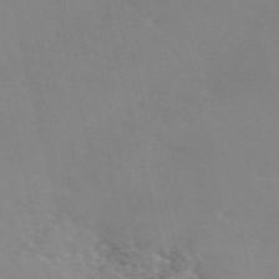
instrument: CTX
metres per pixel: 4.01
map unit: ANa
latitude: 50.2522
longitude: -81.6505
